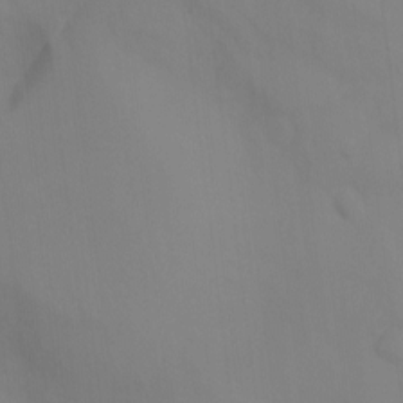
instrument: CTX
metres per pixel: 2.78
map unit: Nhu
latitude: -15.5588
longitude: -55.4804
